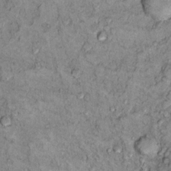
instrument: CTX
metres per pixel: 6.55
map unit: Ht
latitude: 12.0633
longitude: -32.1388
